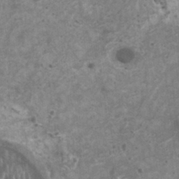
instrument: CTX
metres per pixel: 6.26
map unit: HNhu
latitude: -0.2740
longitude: 2.8030
